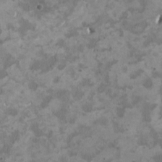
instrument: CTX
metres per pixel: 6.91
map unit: HNhu
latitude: 3.3104
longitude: -3.3859
